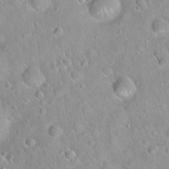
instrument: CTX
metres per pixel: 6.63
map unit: Hto
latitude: 20.9892
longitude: -52.7246
